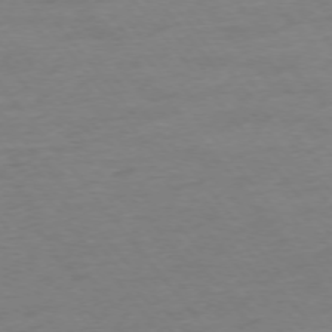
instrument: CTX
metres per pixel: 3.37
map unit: Ap
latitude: -75.6911
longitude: -83.1592
